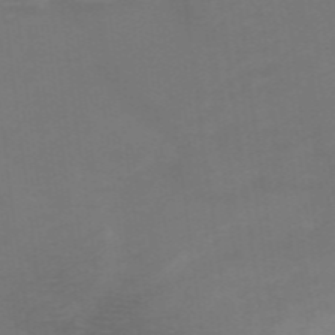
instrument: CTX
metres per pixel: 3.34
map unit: HNb
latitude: -49.6722
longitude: -45.6883
